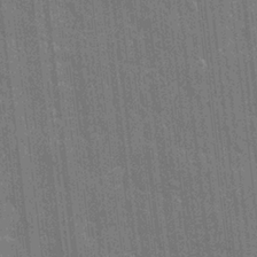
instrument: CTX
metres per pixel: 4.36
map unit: eHh
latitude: 6.4412
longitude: -74.6113
